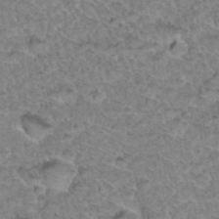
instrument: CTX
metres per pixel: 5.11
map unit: Hto
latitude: 34.9324
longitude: -48.0633
